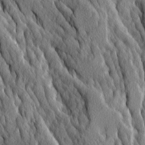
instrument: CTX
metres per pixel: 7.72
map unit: Ave
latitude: 13.9528
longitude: -133.8205
